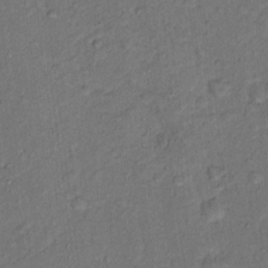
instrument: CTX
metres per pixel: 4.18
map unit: Hto
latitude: 15.3482
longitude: -31.1026
